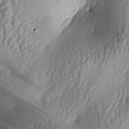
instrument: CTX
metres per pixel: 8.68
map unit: lAa
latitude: -5.8800
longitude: -127.9150
